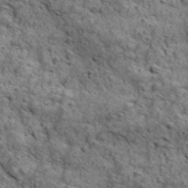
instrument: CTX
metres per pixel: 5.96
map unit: Ave
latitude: 18.8002
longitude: -134.3089
